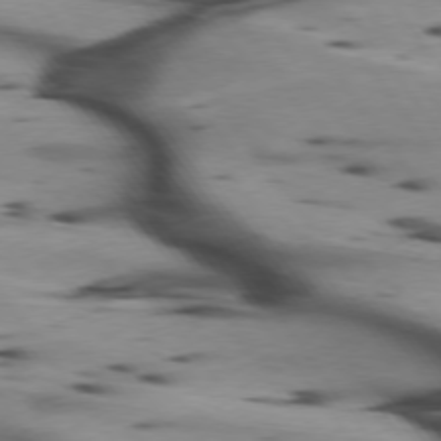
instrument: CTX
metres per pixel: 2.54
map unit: lApd
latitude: 75.1970
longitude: -64.6113
